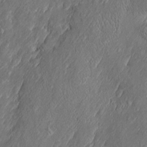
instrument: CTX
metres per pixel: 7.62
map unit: Htu
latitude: -6.8975
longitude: 158.2550
